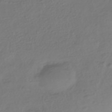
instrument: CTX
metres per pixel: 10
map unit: HNhu
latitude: -43.9745
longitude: 97.1620
